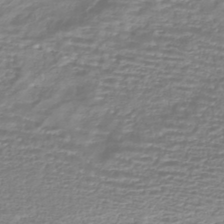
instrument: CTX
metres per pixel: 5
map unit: HNhu
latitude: -44.2928
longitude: 98.7841
